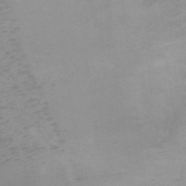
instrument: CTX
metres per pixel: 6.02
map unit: Ht
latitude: 1.1592
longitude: -35.9339
